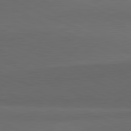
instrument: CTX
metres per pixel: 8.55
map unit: lApd
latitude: 81.9717
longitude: 157.8044
